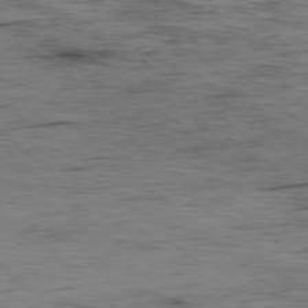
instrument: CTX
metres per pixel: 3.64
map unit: Hpe
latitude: -78.3495
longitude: 12.7085
